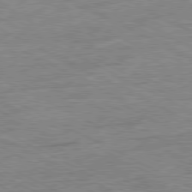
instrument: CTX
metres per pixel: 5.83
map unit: Ap
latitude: -80.9731
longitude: -76.3278
